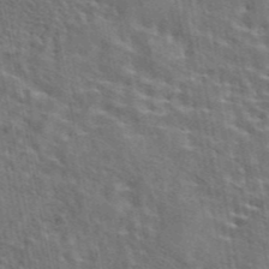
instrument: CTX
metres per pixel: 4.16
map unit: eAb
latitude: 43.9150
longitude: 113.4077
